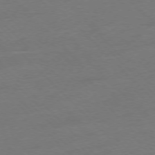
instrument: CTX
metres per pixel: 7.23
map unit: Ap
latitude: -77.2943
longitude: -65.3671
